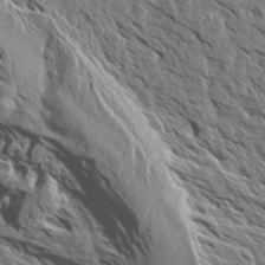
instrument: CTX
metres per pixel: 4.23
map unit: Aa
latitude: 13.8772
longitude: -141.6127
